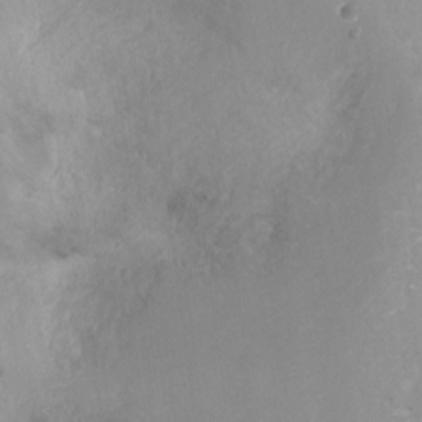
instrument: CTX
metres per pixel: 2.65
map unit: Nhu
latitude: -13.5021
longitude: -39.9717
